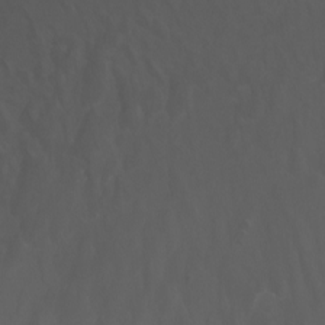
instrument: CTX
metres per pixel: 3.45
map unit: Nhu
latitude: -7.8422
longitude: -80.9892
